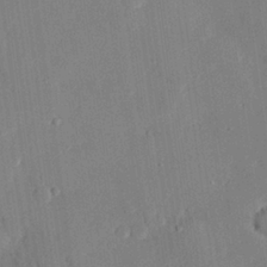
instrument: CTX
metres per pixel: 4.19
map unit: eHh
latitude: 28.2522
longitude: -81.8772
